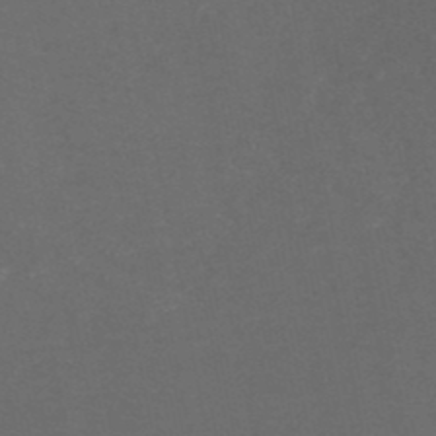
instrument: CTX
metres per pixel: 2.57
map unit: HNb
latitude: -49.3510
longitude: -45.8772
